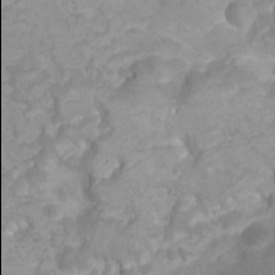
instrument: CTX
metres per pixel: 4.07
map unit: Nhu
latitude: 5.8772
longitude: -17.9906
